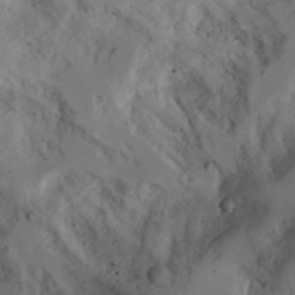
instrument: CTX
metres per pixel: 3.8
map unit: Aa
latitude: 23.6694
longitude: -131.3671
